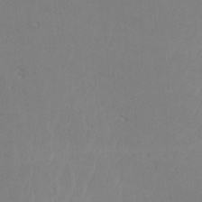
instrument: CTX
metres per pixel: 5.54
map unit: lHvf
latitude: -12.8786
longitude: -101.9906
